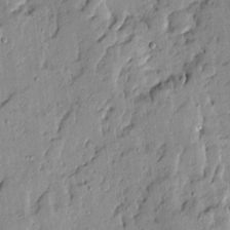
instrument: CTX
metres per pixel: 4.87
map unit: Ave
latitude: 13.6505
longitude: -132.5357
